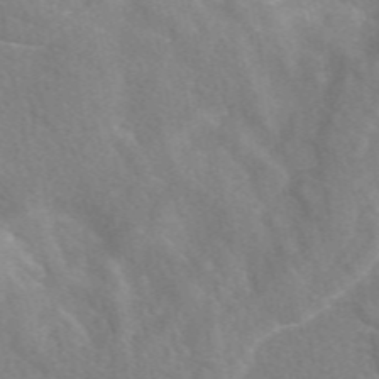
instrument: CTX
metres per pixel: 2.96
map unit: eAb
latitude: 48.3845
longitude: 119.0109
